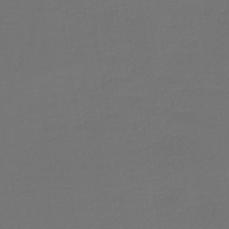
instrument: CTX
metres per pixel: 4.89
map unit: lHb
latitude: -43.4076
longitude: 65.9178
